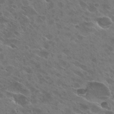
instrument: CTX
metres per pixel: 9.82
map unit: Hto
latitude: 26.6680
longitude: -40.4978
